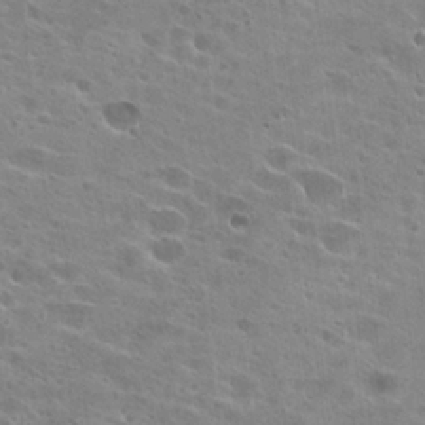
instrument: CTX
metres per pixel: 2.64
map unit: Hto
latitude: 24.1577
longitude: -42.5924
